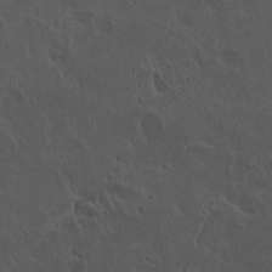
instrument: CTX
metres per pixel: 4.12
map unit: lAvf
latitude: 8.2334
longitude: 168.8219
